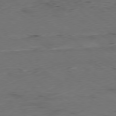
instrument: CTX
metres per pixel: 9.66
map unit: Ap
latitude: -79.3698
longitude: -57.0836
